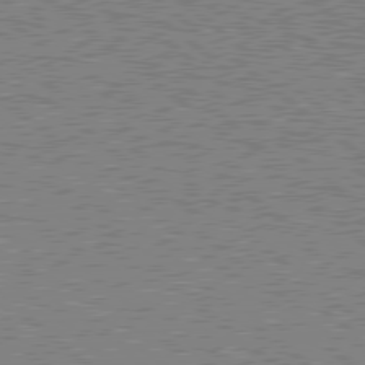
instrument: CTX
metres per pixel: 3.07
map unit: Hpe
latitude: 78.7435
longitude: -143.9717
